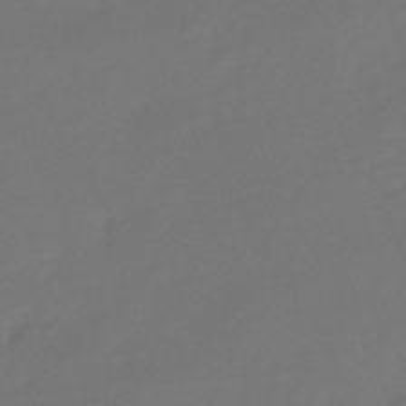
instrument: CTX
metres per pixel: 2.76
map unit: HNhu
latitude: -43.1620
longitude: 92.1039
